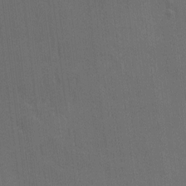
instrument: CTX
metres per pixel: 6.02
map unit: Ave
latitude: -7.1242
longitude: -122.1956
